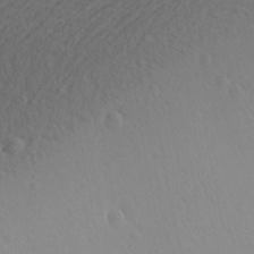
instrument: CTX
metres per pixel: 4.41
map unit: Aa
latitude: 27.9717
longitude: -143.6694
